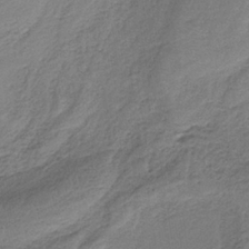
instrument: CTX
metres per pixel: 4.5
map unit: HNb
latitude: -35.1998
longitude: 59.1620
